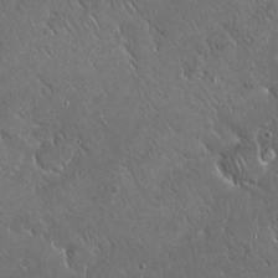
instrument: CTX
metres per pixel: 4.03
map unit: eHh
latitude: 21.7261
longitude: -58.8191
